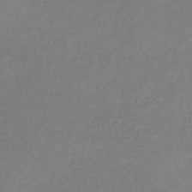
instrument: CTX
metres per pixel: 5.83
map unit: lHb
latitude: -35.1998
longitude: 66.3117
